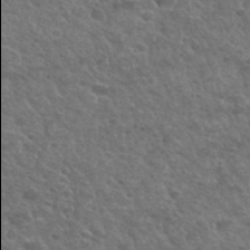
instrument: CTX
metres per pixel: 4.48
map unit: Hto
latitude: 33.5938
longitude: -49.9906
